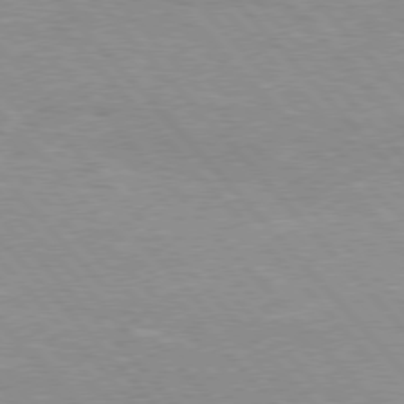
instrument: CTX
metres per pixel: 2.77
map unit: Hpe
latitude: 76.3089
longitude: -152.1956
